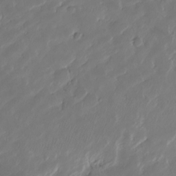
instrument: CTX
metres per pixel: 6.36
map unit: HNhu
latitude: -24.3306
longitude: 50.9920
